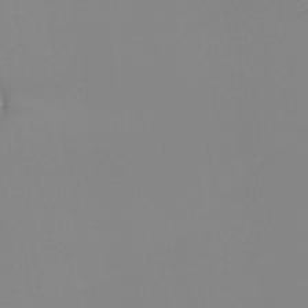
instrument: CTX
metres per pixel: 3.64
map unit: Ht
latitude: -12.8219
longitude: -49.7072
